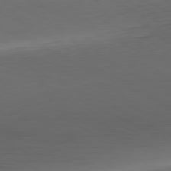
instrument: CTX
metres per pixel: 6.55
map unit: Hpe
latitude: -81.4644
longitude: 16.8975
